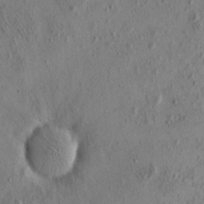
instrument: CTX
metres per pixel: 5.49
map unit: eHh
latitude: -0.5763
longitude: 18.3873
